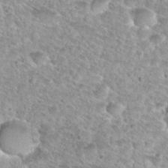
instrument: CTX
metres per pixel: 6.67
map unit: Nhu
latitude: 30.2145
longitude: -49.8583
